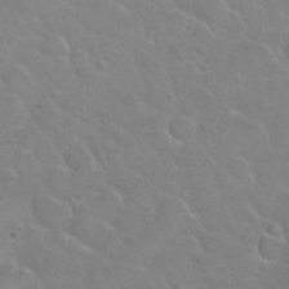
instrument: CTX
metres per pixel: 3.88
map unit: Nhu
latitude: 30.1767
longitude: -50.8947
